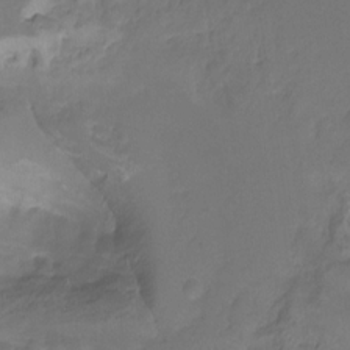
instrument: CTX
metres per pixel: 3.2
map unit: HNhu
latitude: -27.2753
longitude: 75.0487
